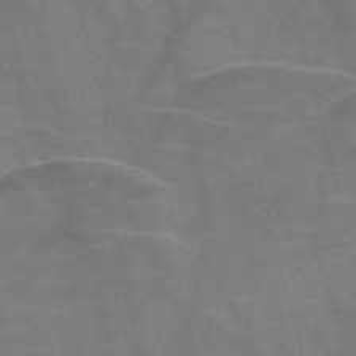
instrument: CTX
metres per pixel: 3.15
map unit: Nve
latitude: -58.5573
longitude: 64.0283
